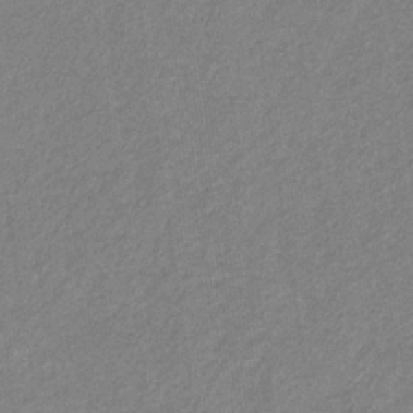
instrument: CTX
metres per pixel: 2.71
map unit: eHb
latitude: -31.8989
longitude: 70.3873
